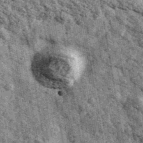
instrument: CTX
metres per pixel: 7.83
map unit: Ave
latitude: 40.6113
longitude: -107.5749
